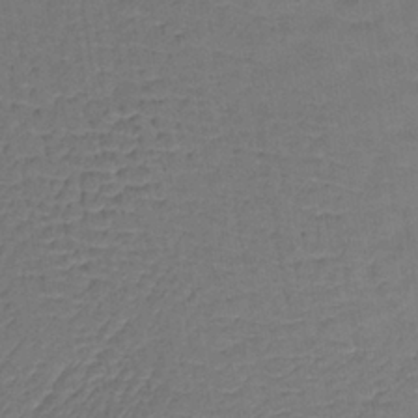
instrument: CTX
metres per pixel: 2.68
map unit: lHb
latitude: -35.5966
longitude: 65.3321
